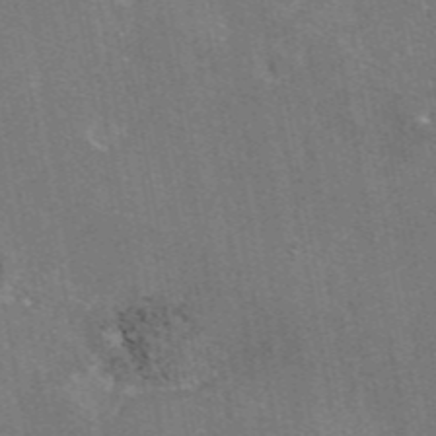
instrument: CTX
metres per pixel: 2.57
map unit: eAb
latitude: 46.8002
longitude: 114.4818
